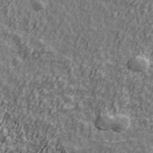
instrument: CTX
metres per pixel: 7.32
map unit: Ave
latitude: 41.7638
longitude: -113.2915
